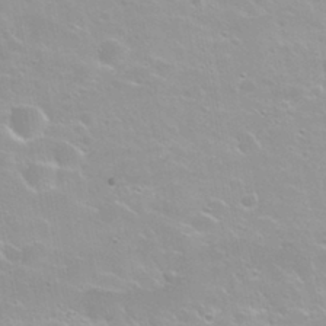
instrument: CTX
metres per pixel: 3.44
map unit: Nhu
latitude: 30.4223
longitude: -55.0080
